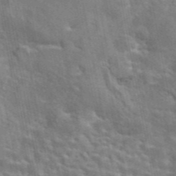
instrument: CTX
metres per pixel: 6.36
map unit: eAb
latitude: 44.4601
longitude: 113.2187
